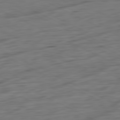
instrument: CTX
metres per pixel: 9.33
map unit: Ap
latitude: -81.8989
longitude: -77.3481
